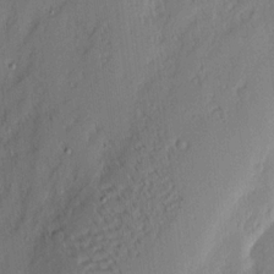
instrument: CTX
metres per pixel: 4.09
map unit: eHh
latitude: 3.2726
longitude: -76.8758
